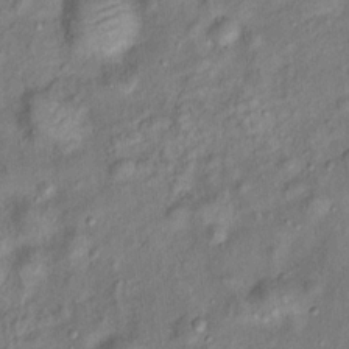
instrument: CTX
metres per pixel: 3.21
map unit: Ht
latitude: 13.8583
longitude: -41.1592
